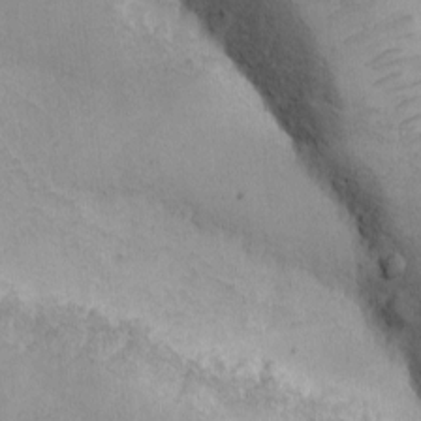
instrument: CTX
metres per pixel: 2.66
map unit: eHh
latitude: -9.4265
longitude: -67.3103
